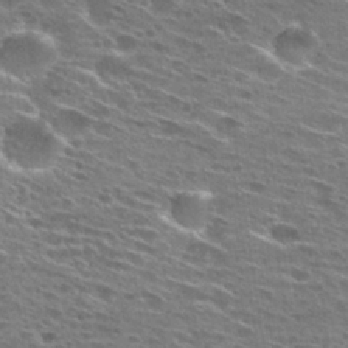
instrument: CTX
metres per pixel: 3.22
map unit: Hto
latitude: 27.6505
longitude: -46.0444
